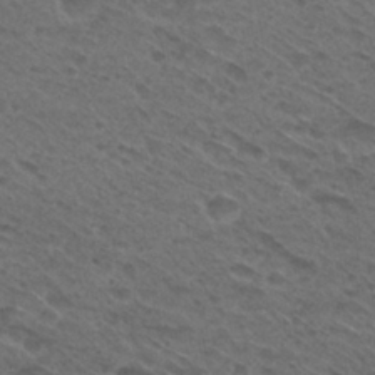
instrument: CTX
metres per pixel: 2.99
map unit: Hto
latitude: 29.8205
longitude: -47.7450
